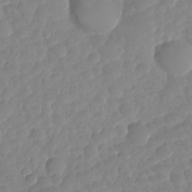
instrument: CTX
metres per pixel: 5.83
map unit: HNhu
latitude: -25.2754
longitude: 50.5007
